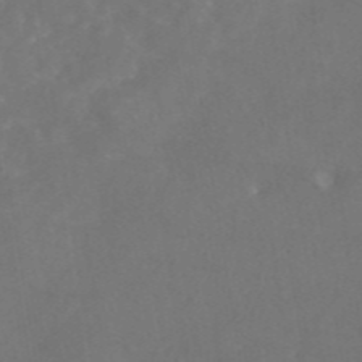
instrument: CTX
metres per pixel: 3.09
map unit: eAb
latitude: 46.5546
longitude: 126.4818
